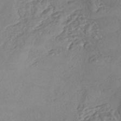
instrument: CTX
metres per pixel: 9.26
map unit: eHh
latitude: -43.0864
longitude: 122.5196
